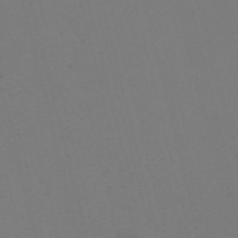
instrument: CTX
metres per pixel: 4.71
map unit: Nve
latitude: -57.3509
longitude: 53.1809
